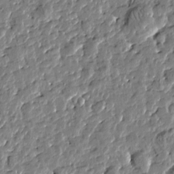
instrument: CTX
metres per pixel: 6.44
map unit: Htu
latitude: 0.0822
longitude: -178.4412
